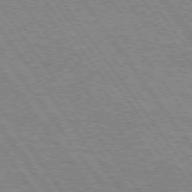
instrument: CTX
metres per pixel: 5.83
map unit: Hpe
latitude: 74.2712
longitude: -139.3482
